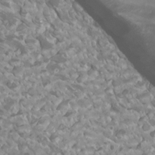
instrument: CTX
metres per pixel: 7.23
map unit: Htu
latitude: 2.1011
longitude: -20.1011
